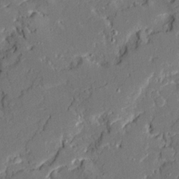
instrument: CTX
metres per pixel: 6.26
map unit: Ave
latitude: 20.7058
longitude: -128.2900
